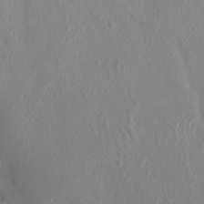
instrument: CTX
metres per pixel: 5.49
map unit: HNhu
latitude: 5.6883
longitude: -6.7813
